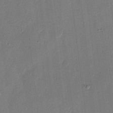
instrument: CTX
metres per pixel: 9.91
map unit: eHh
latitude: 8.6869
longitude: -68.4979
